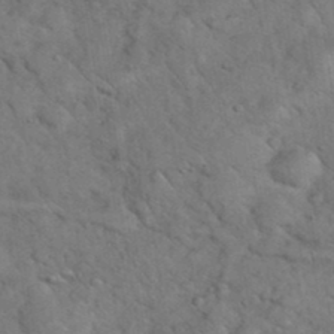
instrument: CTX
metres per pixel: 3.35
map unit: eHh
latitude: 37.1970
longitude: -67.1781
